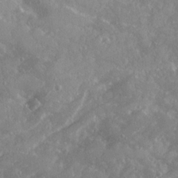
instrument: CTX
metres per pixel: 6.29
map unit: Ave
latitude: 19.4804
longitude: -130.1956
